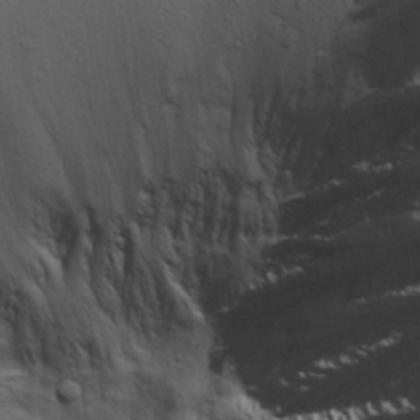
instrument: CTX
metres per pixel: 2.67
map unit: Aa
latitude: 21.6883
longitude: -142.1767
